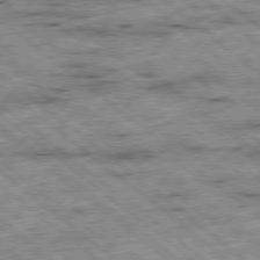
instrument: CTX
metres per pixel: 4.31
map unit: Ap
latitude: -79.0297
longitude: -51.7449
